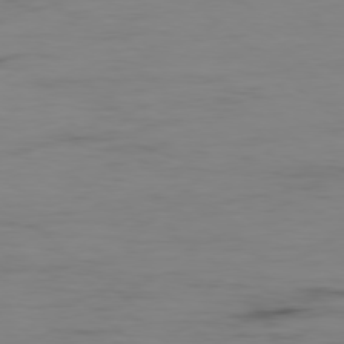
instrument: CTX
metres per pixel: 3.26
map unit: Hpe
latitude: -78.5195
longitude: 15.8612
